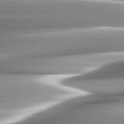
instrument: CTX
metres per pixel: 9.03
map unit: lApd
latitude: 82.6490
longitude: -140.6490
